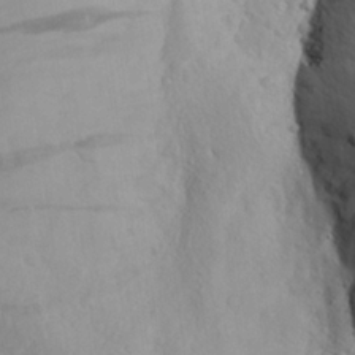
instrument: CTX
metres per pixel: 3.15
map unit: Aa
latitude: 24.3278
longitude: -147.4616
